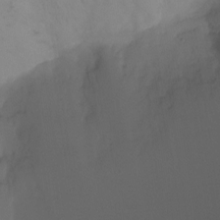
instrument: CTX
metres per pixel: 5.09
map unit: Ht
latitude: -7.2943
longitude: -30.4412
